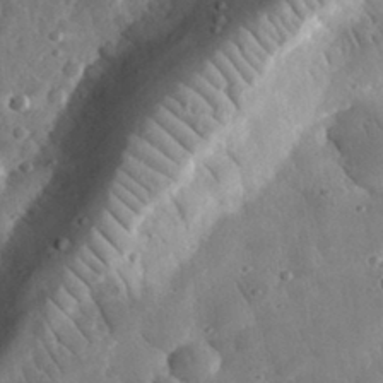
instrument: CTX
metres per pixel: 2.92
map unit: eHh
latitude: 33.0458
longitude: -78.8002
